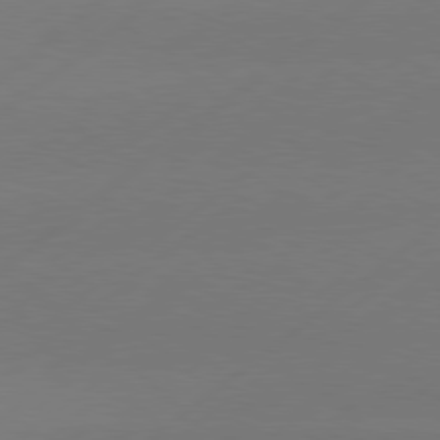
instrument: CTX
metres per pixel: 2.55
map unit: Hpe
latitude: 78.5357
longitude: -131.1404
